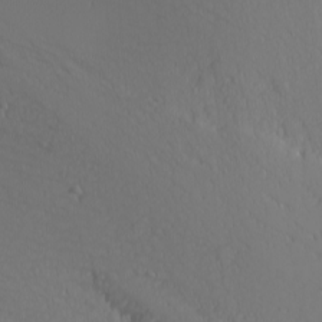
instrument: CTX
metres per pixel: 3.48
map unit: Nhu
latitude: -4.2172
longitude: -84.9325
